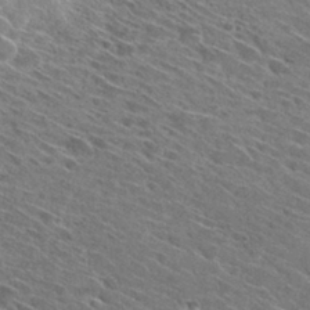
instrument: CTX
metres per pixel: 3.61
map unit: Hto
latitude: 29.3104
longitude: -43.3860
